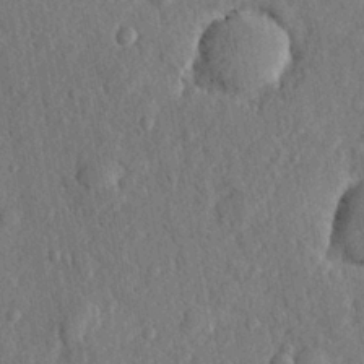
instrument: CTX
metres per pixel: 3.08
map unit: lHvf
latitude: 23.2726
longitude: 143.4643
